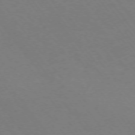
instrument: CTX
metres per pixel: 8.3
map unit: Ap
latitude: -74.9542
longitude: -69.7639
